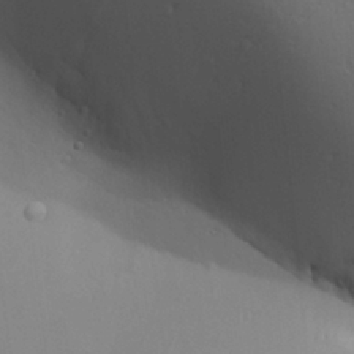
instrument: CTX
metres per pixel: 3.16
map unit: Aa
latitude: 27.7828
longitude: -138.5357
